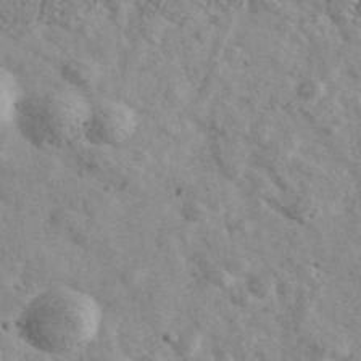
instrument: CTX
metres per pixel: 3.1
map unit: Ave
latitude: 40.5545
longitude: -110.6302
